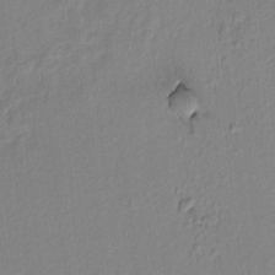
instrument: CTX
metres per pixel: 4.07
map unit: lAvf
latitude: 6.9892
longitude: 166.2928
